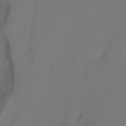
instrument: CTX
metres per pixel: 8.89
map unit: Nhu
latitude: -7.0675
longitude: -83.1592
